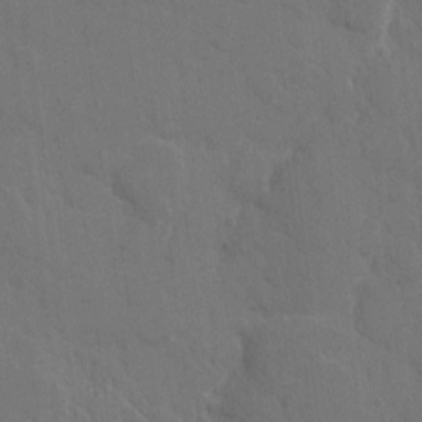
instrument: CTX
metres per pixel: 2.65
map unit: eHh
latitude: 5.4993
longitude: -65.7072
